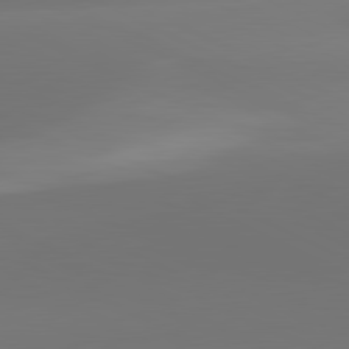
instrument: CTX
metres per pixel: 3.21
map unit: lApd
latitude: 81.6505
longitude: 129.5966
